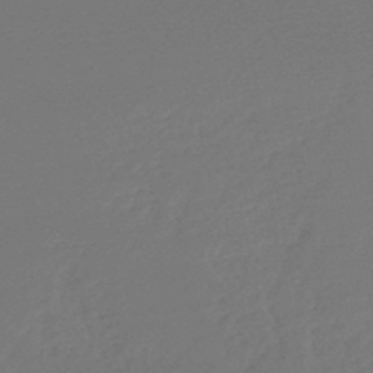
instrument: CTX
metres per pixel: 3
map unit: lHb
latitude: -47.4643
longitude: 66.3684
